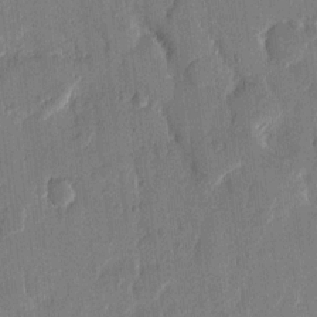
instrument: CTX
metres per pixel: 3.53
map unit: eHh
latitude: 13.4993
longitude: -68.8002
